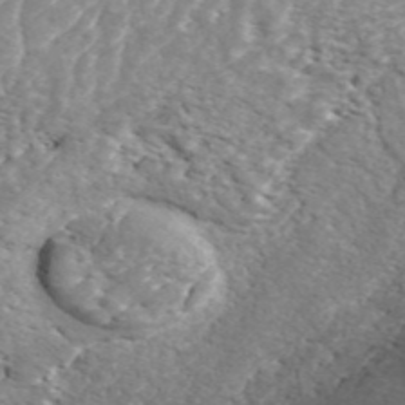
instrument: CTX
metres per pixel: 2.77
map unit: ANa
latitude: 45.4993
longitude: 28.5385
